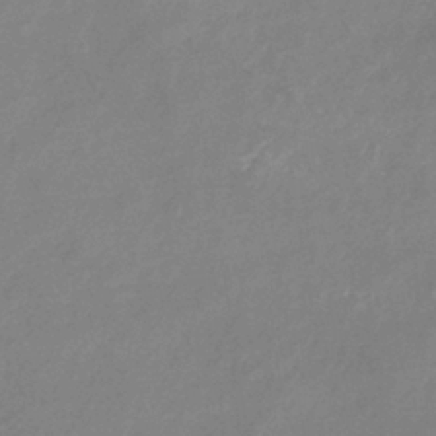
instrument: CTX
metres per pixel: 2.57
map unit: lHb
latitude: -36.8786
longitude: 74.2551
